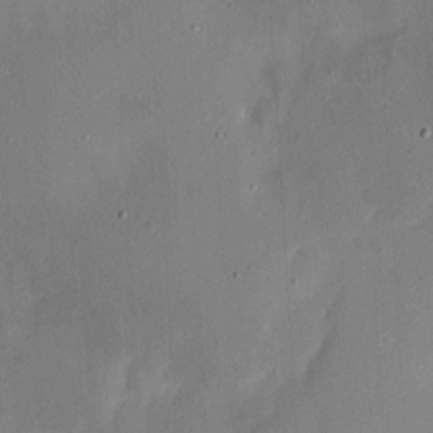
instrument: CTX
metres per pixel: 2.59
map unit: eHh
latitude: 5.0269
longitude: -68.8947
